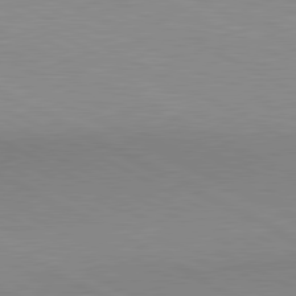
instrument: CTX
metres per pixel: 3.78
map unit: lApd
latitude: 80.7435
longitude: 149.3699
